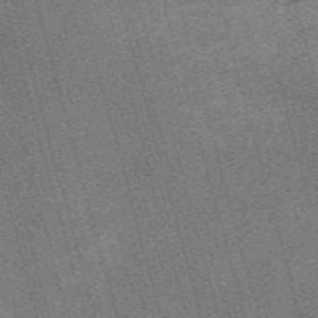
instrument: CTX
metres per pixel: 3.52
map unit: Nve
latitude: -59.4832
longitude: 63.9556
